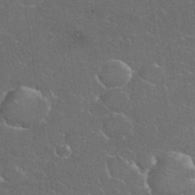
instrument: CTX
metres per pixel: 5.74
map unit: eHh
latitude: 36.9325
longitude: -61.5560
